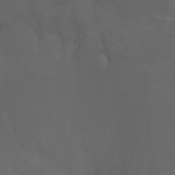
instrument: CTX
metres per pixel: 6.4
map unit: Nhu
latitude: -7.1809
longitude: -84.6680
